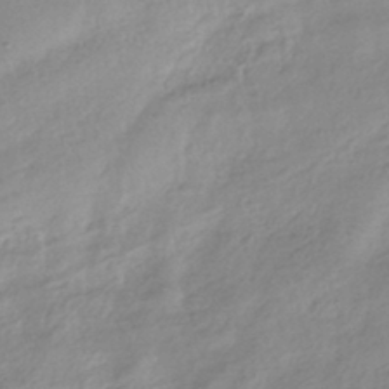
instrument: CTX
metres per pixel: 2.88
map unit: HNhu
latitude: -40.5763
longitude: 93.8611
